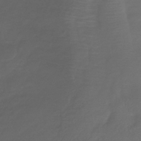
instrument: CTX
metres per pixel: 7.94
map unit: lHb
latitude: -39.1053
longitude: 70.5763
